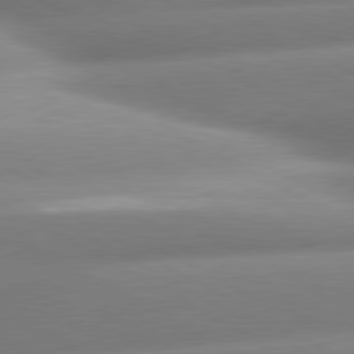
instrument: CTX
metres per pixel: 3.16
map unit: lApd
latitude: 80.2145
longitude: -158.4223
